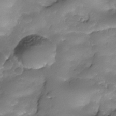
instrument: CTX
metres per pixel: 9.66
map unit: Nhe
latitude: -34.6141
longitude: -146.3090
